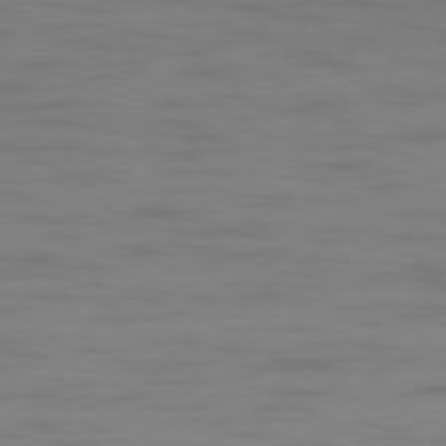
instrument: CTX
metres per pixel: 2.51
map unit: Ap
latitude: -79.2376
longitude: -95.1781
